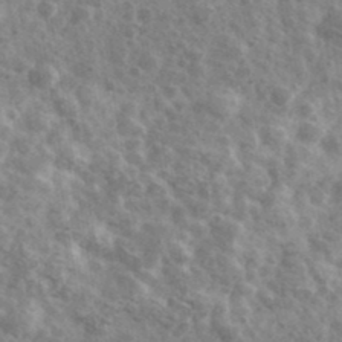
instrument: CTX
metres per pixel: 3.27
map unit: Ave
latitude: 39.8205
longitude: -106.2334
